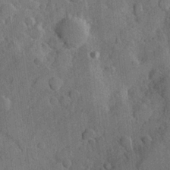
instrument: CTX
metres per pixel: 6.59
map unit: Hve
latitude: 24.3278
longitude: 148.6708
